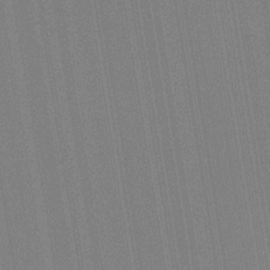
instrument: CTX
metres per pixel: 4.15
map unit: HNb
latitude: -33.6911
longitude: 54.7841
